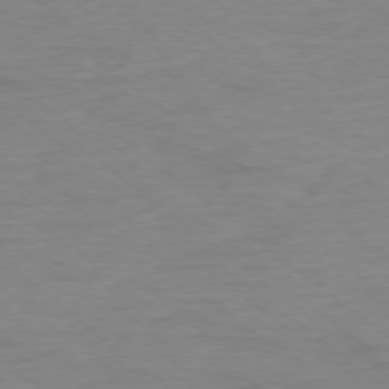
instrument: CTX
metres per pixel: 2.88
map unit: Ap
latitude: -78.5384
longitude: -89.3860
